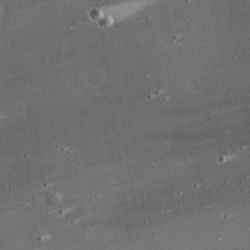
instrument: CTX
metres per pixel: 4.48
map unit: eHh
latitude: 24.1577
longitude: -90.1578
